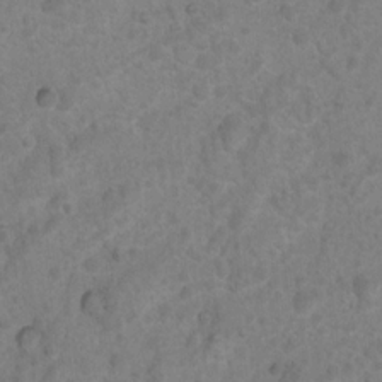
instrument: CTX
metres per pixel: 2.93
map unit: Nhu
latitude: 8.6302
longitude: -22.2900
